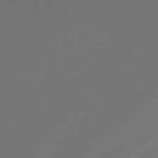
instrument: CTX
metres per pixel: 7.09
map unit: lHb
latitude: -44.6330
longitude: 67.8422
